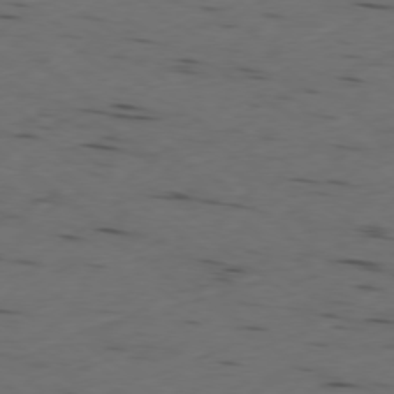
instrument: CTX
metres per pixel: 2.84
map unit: Ap
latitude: -77.7289
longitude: -72.4223
